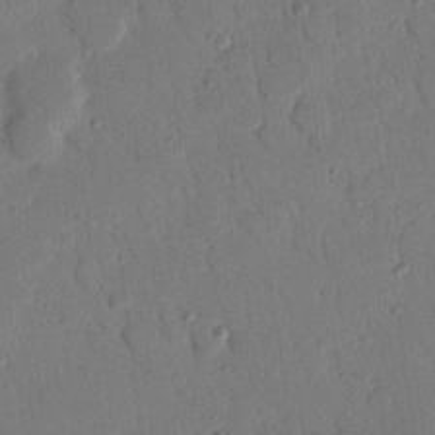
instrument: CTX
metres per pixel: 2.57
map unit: Nhu
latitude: 17.2537
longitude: -79.0459
